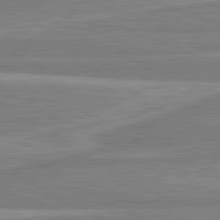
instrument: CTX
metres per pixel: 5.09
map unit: lApd
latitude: 81.9150
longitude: -172.1577
